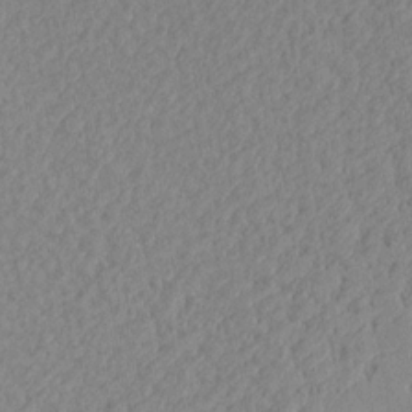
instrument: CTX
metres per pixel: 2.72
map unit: Aa
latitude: 15.7072
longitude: -142.1011
